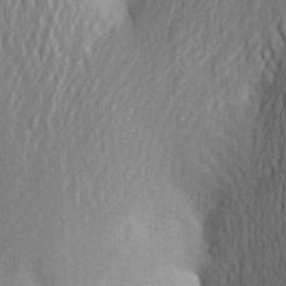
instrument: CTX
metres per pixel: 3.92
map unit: Aa
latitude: 25.6316
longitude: -149.5182
